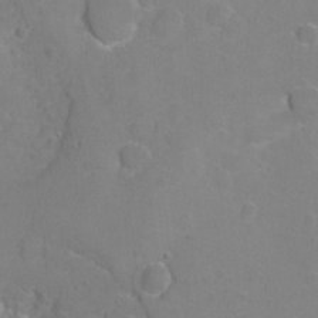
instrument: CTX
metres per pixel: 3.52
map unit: Hto
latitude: 2.7813
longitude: -33.4049
